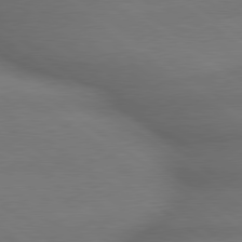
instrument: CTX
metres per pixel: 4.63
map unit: lApd
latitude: 79.4805
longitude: -167.8016
